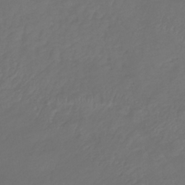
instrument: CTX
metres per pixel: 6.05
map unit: lHb
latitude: -39.0487
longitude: 70.4251
